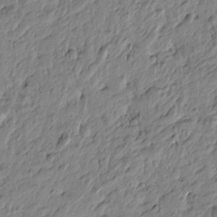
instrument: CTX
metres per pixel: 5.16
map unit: Htu
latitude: -3.6532
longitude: 178.9352
